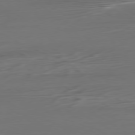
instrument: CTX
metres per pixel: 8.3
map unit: Ap
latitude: -79.8800
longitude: -57.5371
